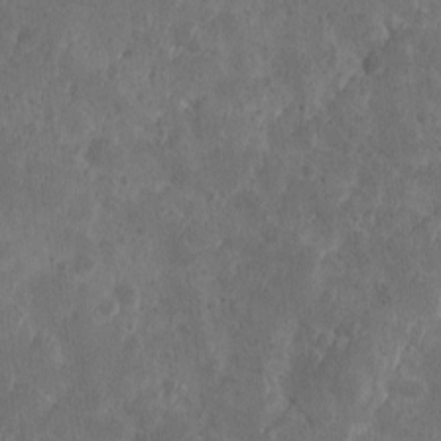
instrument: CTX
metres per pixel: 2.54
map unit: Ave
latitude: 10.2145
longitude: -105.5560
